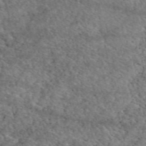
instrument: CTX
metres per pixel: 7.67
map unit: eAb
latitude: 50.0255
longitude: 113.0109
